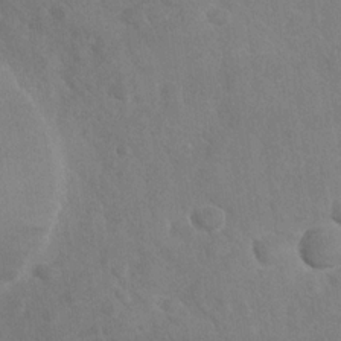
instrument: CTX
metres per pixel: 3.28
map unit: Nhu
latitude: -30.1606
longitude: -62.1389
